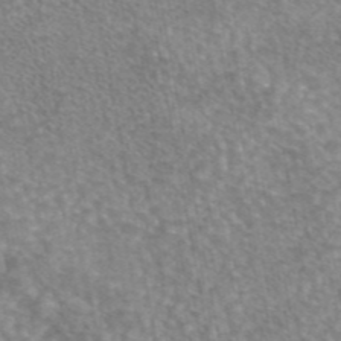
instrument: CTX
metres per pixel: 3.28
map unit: eAb
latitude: 45.0836
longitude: 105.6910
